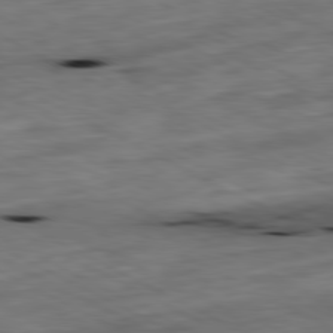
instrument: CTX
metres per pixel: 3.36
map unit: Ap
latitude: -81.2376
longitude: -70.8569
